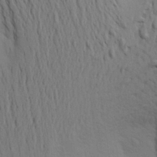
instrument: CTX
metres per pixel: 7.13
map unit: Aa
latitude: 25.2725
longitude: -148.9703
